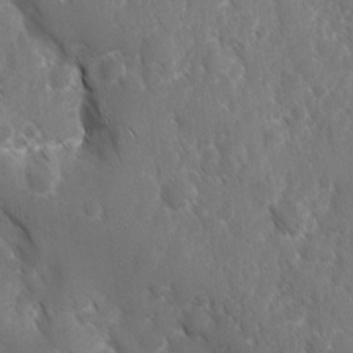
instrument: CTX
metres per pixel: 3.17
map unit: Ave
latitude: -10.5763
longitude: -119.2159
